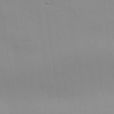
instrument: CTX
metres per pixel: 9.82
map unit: Aa
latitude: 22.3467
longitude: -142.2145
